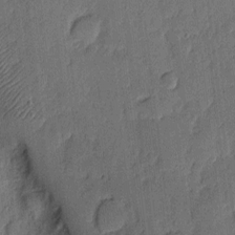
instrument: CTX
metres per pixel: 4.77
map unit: eHh
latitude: 6.1578
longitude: -71.1592
